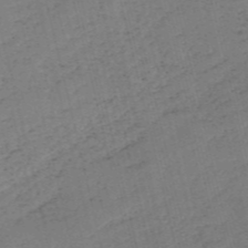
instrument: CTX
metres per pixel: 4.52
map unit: HNb
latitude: -54.6708
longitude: -39.5938
